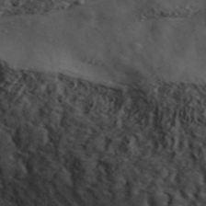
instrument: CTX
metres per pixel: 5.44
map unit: ANa
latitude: 49.5560
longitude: -81.5560
